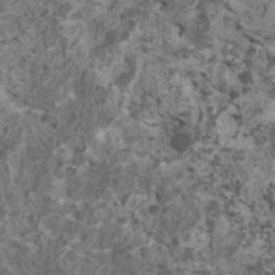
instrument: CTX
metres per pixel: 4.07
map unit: HNhu
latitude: 1.9339
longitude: 4.2550
